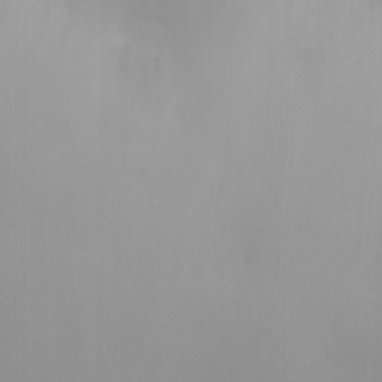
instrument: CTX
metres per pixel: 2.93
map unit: HNhu
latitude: 6.9136
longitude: 13.8800
